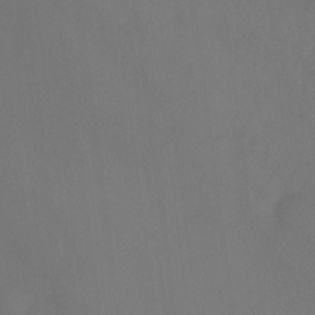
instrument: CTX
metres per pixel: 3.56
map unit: Ht
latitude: -10.1984
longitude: -35.1214
